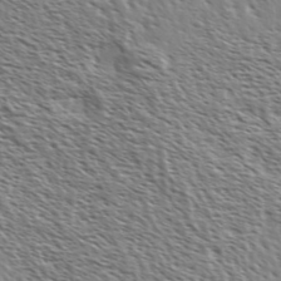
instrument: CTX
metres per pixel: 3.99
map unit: Ave
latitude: 37.0081
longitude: -111.5749
